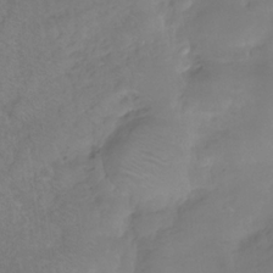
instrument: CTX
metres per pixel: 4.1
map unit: HNhu
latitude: -28.5196
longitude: 75.3699
